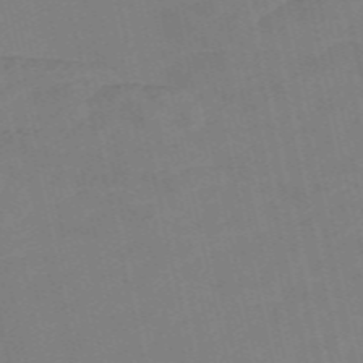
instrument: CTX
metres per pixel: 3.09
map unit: Nve
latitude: -58.2928
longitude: 50.7652
